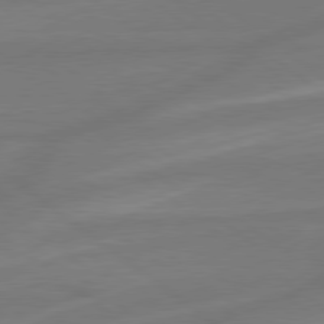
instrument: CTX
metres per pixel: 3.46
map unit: lApd
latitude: 79.1214
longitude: -141.4615
